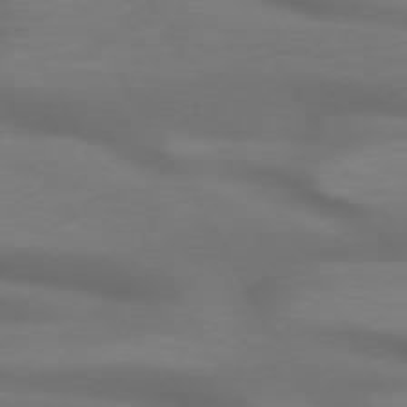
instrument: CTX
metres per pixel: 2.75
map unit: lApd
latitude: 72.2334
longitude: -50.0444
